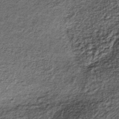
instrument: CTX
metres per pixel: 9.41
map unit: lHb
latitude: -38.7274
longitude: 66.4629
